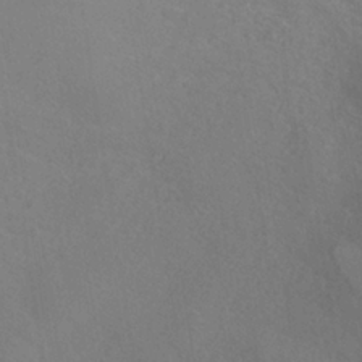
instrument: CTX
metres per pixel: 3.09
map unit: ANa
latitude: -37.0486
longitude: 95.5966
